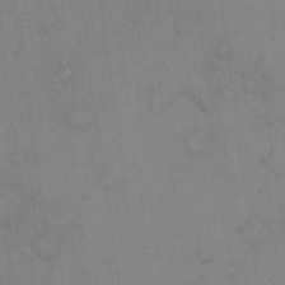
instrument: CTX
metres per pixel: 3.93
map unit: eHh
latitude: 19.4804
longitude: -60.3278
